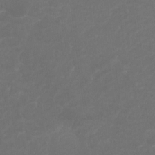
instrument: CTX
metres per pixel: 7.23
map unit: Hto
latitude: -8.3306
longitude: -44.0255
